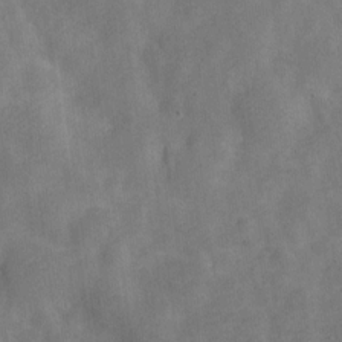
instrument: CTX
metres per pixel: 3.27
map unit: Nve
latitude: -24.4251
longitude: 107.5777
